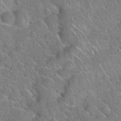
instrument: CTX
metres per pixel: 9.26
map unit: Hto
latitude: 21.1214
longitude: -51.0836
